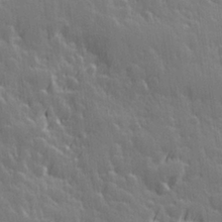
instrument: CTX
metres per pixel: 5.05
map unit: Hve
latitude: 26.7813
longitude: 145.0298
